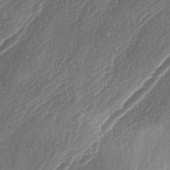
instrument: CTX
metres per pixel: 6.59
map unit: lAa
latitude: -3.8611
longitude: -128.7624
